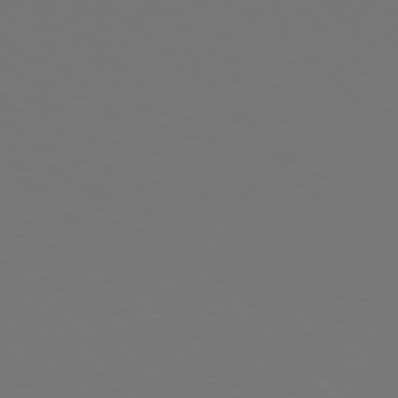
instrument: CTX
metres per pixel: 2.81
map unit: Hpe
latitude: 77.9339
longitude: -175.0647
